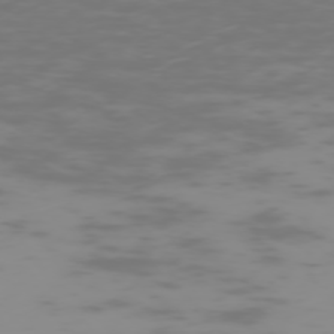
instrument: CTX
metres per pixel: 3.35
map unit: Hpe
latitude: -74.0850
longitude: 6.1983
